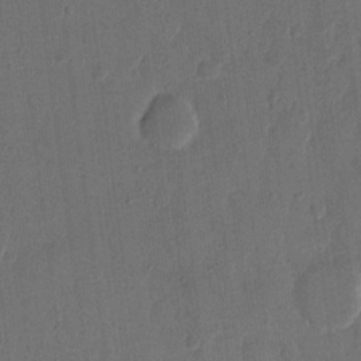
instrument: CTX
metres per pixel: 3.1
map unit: eHh
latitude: 14.1389
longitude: -68.8758
